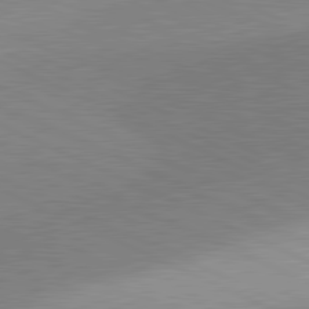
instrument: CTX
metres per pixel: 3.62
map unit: lApd
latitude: 81.1970
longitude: 156.1039
